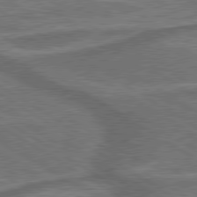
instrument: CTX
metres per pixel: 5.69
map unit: lApd
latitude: 79.9150
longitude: 172.2172
